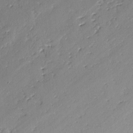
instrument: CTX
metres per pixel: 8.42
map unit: lAvf
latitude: -2.7085
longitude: -106.5357
